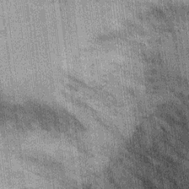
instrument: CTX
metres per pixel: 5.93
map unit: Hto
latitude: 14.2523
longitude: -35.8016
